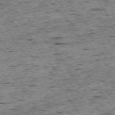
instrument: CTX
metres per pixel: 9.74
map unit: Ap
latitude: -74.4440
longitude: -87.8961
